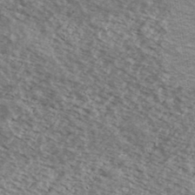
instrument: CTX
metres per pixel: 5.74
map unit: Ave
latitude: 38.9514
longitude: -109.1214
